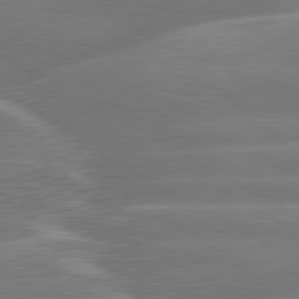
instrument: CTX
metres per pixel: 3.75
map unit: lApd
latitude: 79.9906
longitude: -129.6127
